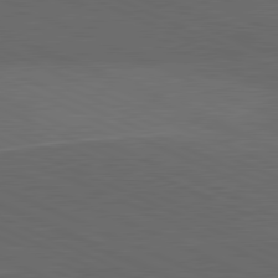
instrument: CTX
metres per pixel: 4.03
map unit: lApd
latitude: 81.5749
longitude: 148.1228
